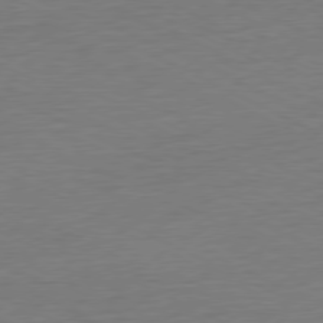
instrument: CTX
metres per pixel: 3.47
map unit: Ap
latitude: -77.1809
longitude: -74.2145
